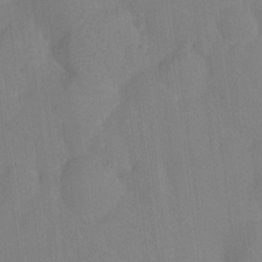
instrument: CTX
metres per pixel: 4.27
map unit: Nhu
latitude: -12.8597
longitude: -24.2900
